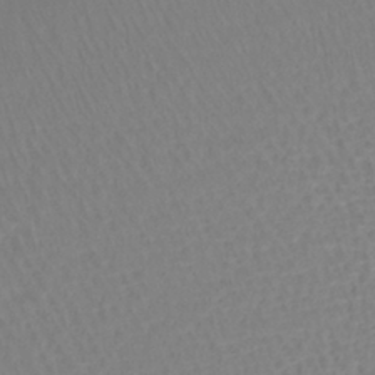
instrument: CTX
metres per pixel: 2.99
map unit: lHb
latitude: -41.8233
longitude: 59.3887
